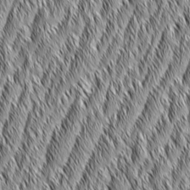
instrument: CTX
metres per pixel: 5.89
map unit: Aa
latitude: 5.9717
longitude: -129.5560
